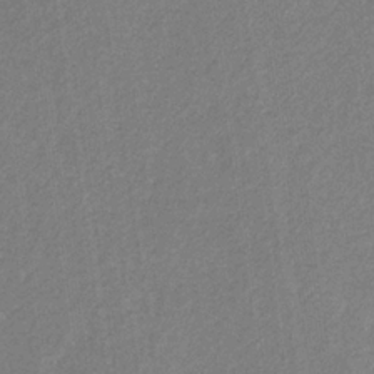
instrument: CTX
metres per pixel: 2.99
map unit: eHb
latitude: -31.4832
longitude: 70.3495
